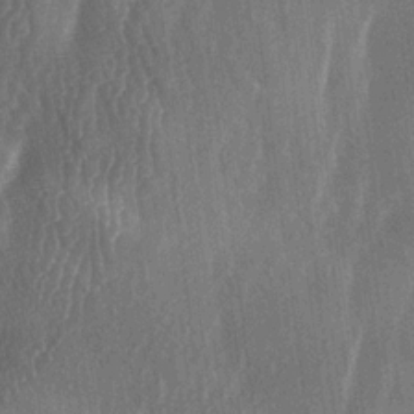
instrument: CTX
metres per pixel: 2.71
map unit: lAa
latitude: -6.5007
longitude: -129.2915
